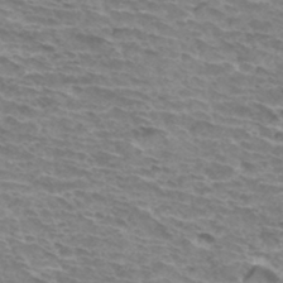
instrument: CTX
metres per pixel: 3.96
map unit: Hto
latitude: 34.2522
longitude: -43.4615
